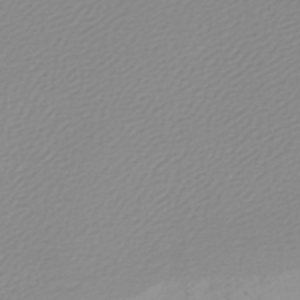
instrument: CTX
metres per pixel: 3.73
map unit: lHb
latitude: -45.1242
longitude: 74.2362
